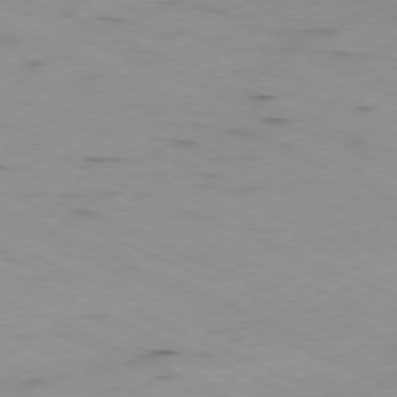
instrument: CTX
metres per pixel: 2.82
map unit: Ap
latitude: -80.0850
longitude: -66.6679
